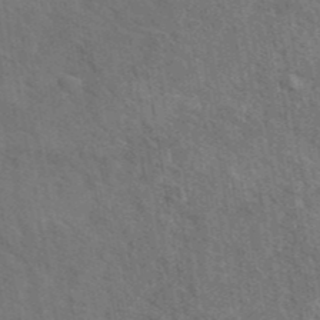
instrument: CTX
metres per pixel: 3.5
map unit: eAb
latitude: 43.1781
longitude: 110.1227
